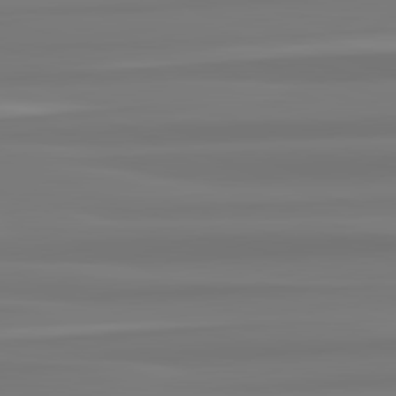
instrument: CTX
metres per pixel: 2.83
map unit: lApd
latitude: 82.7813
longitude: 173.8800
